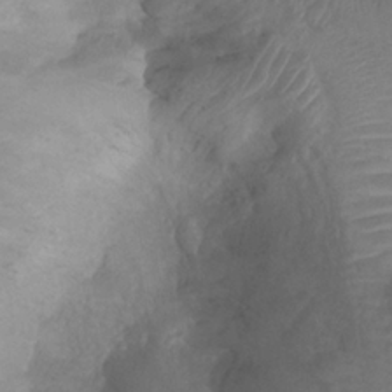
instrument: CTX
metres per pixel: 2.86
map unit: Ht
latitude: 1.8016
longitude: -21.3671
